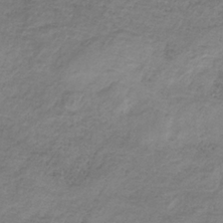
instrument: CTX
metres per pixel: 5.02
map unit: HNb
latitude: -32.3307
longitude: 60.3684
